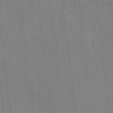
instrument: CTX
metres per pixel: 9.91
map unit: HNhu
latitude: 12.1200
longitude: 10.1606
